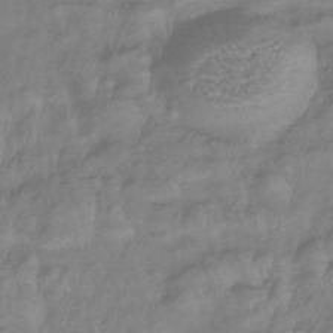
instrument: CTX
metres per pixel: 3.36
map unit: eHb
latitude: -42.7085
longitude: 82.1795
